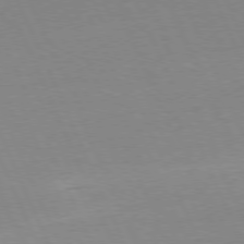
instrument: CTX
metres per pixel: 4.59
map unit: Ap
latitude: -77.0864
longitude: -72.4790
